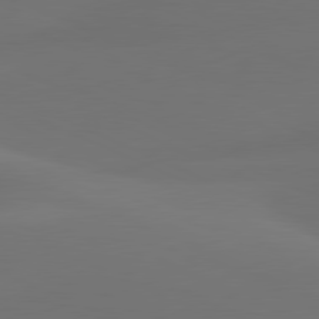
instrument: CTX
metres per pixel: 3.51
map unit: lApd
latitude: 80.4223
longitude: -83.6882
